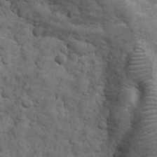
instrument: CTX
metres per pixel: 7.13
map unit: eHh
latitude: 32.8380
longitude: -67.7638
